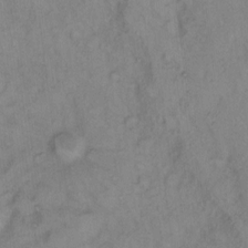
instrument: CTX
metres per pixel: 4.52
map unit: Hto
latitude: 6.4412
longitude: -61.5749
